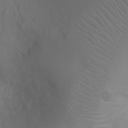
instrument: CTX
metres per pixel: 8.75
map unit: Ht
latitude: -2.6518
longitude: -18.2522
